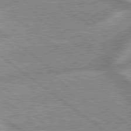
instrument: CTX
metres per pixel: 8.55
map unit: lApd
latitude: 79.2726
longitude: -168.4034
